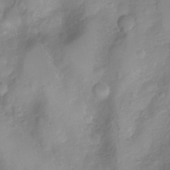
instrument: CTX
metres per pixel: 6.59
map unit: Nhu
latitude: -8.2739
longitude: -72.6301
